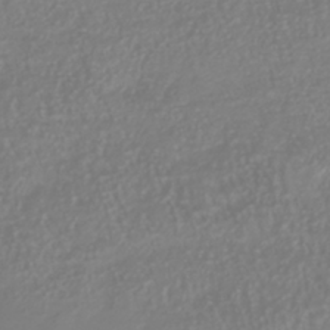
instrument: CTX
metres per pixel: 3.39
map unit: Nhu
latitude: -41.3321
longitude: -84.4412
